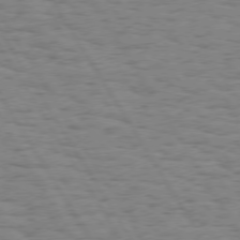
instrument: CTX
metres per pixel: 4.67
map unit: Hpe
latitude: 74.2523
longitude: -135.7827
